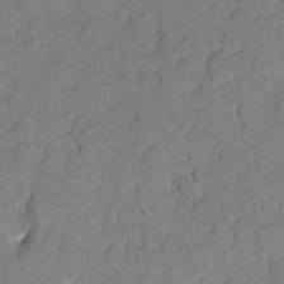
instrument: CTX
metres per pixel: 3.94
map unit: Hto
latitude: 5.3671
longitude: -31.7450
